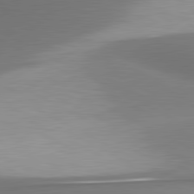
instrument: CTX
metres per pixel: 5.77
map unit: lApd
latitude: 80.8191
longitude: 176.2551
